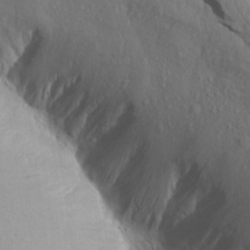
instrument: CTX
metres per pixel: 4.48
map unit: Aa
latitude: 14.7058
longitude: -142.9136
